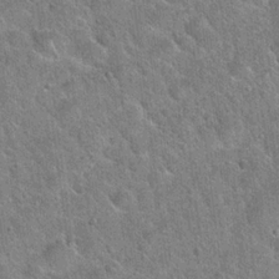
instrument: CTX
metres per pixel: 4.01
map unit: Hto
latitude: 21.0081
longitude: -50.9135
